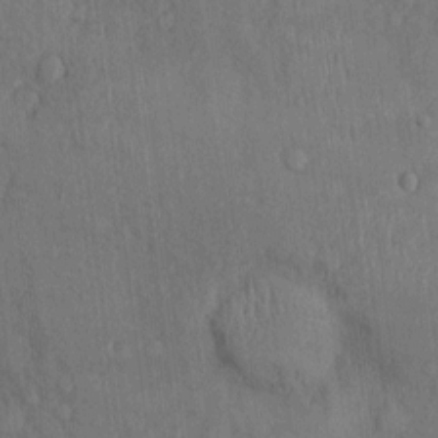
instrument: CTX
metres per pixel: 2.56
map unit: Nhu
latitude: 1.6882
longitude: -14.1389
